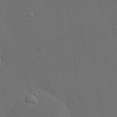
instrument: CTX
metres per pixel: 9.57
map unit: eHh
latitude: 19.5749
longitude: -66.1577
